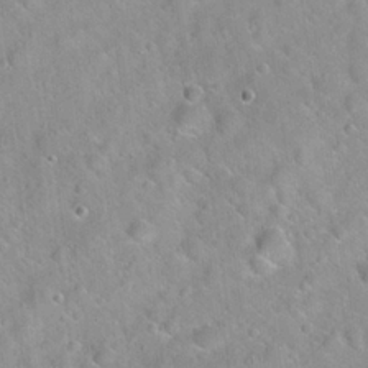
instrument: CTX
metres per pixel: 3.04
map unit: Hto
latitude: 21.5182
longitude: -53.0648
